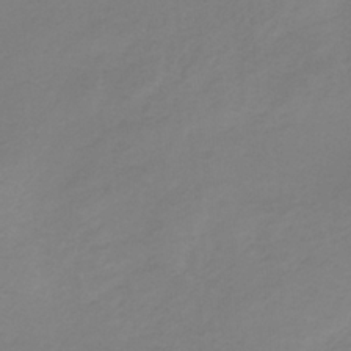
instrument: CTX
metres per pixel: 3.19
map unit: HNb
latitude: -33.0487
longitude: 61.0298
